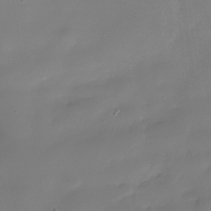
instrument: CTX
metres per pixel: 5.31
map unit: Nhe
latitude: -38.2551
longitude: -119.9906
